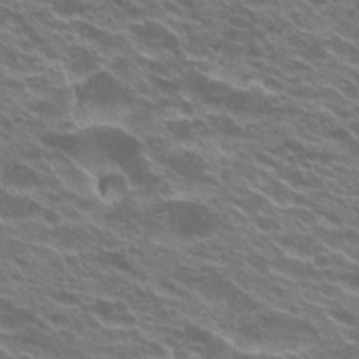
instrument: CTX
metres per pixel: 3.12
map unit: Hto
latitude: 23.2537
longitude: -37.3671
